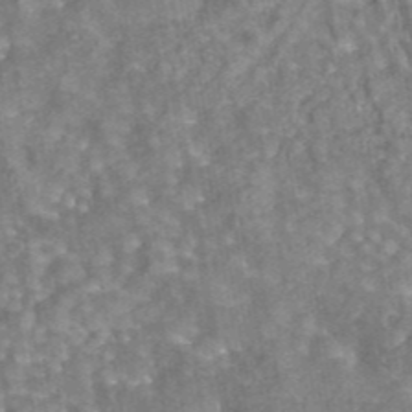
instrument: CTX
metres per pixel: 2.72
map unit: eAb
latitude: 44.1200
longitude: 106.5574
